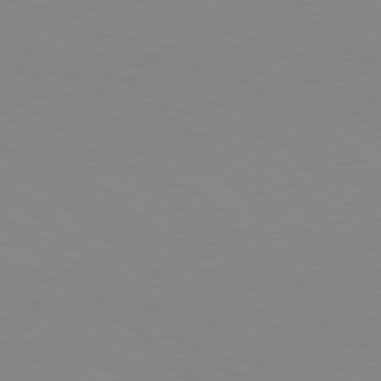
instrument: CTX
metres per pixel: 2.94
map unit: Hpe
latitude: 78.1389
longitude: -161.3481
